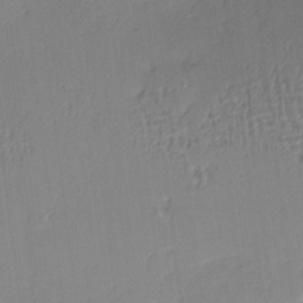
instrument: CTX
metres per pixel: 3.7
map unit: Nhu
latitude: 2.7624
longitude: -75.5560
